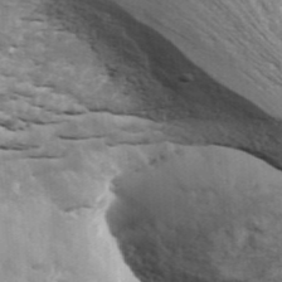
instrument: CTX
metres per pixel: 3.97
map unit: ANa
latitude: 43.3104
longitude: 46.8975
